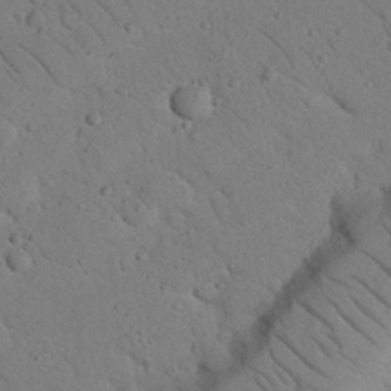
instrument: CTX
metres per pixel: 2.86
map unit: Nhu
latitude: 22.9136
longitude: -75.0647
